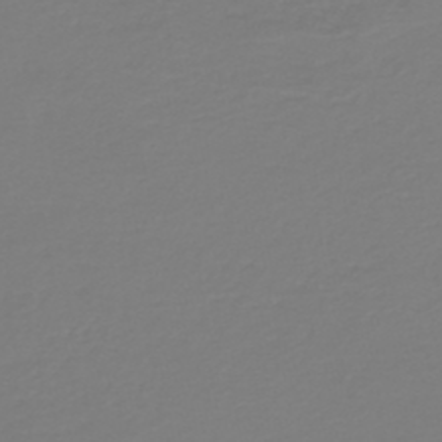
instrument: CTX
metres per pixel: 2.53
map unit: HNb
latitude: -46.2928
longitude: 54.3306
